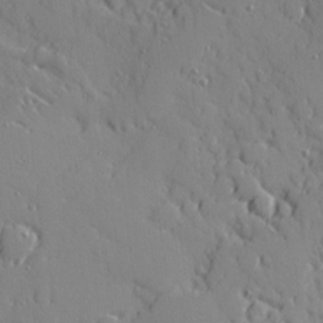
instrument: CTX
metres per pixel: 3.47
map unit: Ave
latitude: 10.9892
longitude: -101.4427
